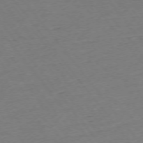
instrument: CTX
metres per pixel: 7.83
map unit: Ap
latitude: -75.0865
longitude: -84.3278
